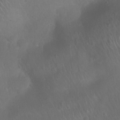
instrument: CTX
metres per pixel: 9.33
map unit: Nhu
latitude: 27.8017
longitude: -63.8584
